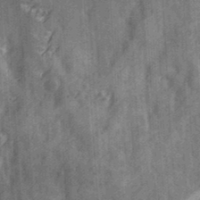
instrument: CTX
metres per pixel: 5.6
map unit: Ave
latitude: 18.8191
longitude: -131.8395
